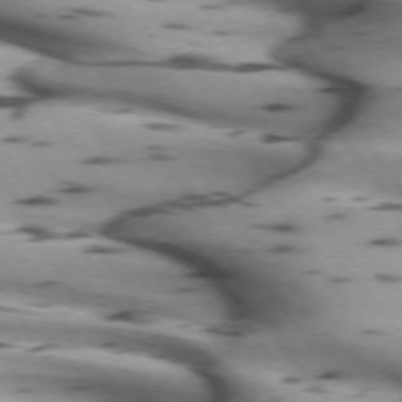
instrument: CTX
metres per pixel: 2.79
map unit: lApd
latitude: 72.3846
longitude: -53.1970
